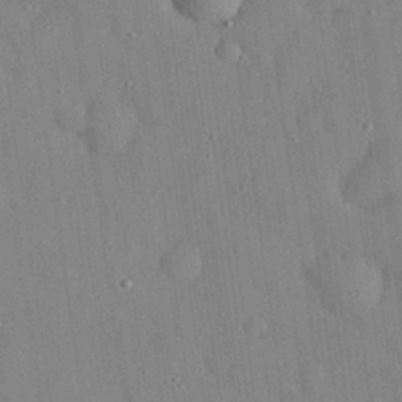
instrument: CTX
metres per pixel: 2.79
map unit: eHh
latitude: 29.2159
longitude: -74.0444
